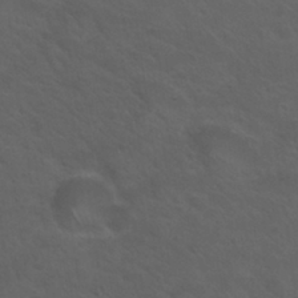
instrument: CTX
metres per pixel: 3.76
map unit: Nhu
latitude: 29.3104
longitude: -50.2900
